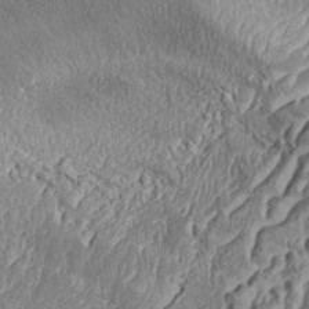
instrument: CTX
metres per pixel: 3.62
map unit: Aa
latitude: 34.3845
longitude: -137.2537
